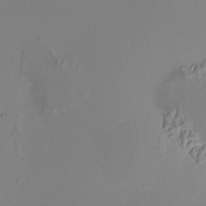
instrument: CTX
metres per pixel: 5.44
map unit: HNhu
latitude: 7.3671
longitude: 10.9164
